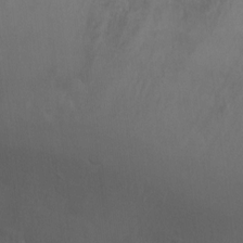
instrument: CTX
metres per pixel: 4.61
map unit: Ht
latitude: 2.1955
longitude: -28.9325
